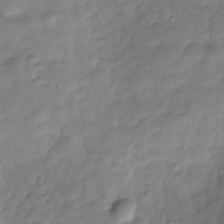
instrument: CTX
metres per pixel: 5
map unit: Hve
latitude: -30.9352
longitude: 90.7652
